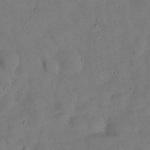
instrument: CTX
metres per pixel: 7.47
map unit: Nhu
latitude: 27.5560
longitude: -73.0081
